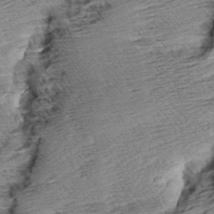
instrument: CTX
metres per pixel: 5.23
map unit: Aa
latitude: 8.3845
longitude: -140.1011
